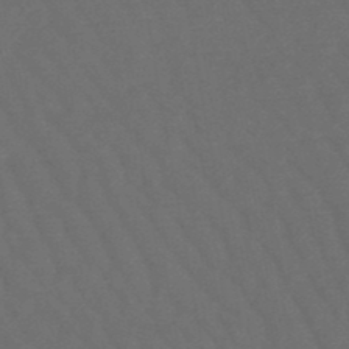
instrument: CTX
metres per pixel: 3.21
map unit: lHb
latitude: -47.9556
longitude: 82.2928
